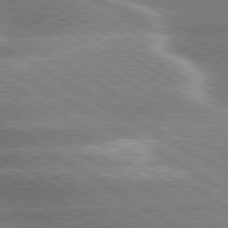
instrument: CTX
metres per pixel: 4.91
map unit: lApd
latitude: 80.1011
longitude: -120.6680
